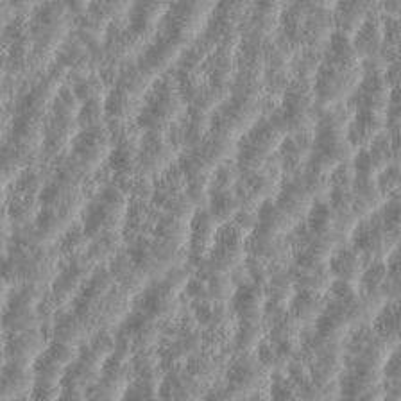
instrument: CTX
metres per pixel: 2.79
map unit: eHh
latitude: 35.1781
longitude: -135.7638
